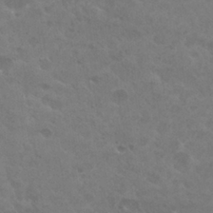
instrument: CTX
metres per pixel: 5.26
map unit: Hto
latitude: 26.3278
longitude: -36.5546
